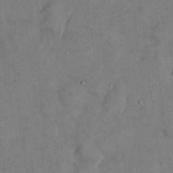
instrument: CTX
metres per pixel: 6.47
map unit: Hto
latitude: 13.6127
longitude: -60.1578
